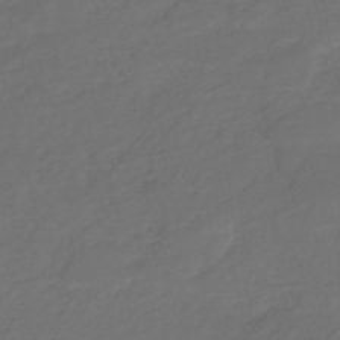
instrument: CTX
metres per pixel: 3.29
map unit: eHh
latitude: -44.0850
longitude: -29.7827
